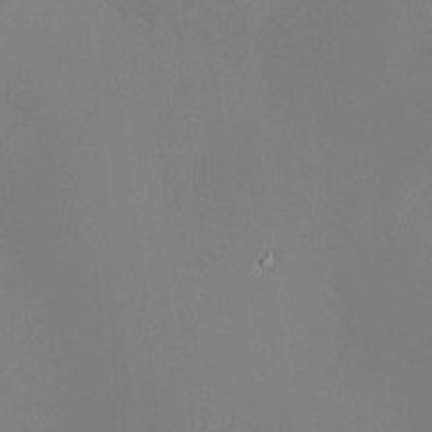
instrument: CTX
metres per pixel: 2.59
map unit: HNhu
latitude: 10.0822
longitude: 11.7667
